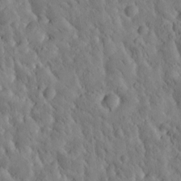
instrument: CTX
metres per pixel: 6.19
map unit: Htu
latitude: -4.6140
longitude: 173.2943
